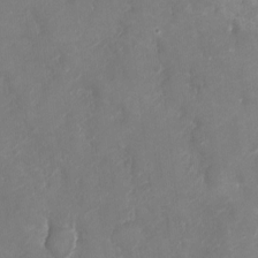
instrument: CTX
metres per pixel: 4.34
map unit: Ht
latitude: -3.1053
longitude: -20.3279
